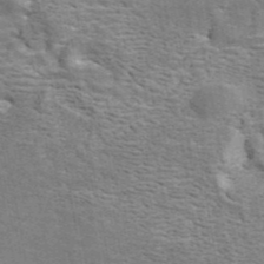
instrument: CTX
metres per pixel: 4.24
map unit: ANa
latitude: 42.3089
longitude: 16.0283
